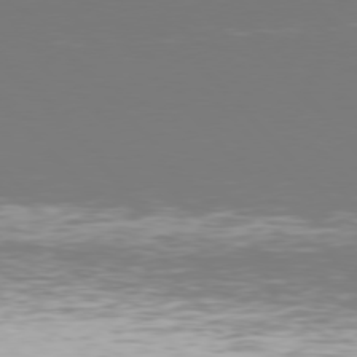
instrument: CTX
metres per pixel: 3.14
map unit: Hpe
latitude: 77.2159
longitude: -169.9528
